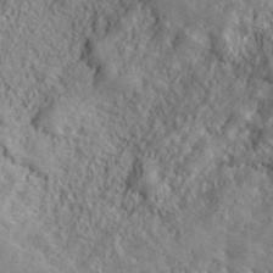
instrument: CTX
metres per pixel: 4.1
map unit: ANa
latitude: 39.9528
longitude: -89.7072
